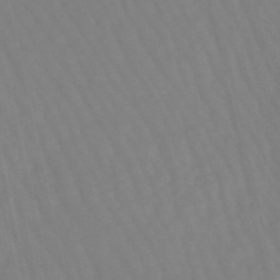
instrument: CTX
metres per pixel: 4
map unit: lHb
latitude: -49.4266
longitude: 76.0850
